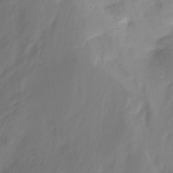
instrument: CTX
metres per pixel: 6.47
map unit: Nhu
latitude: -15.5777
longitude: -53.3671
